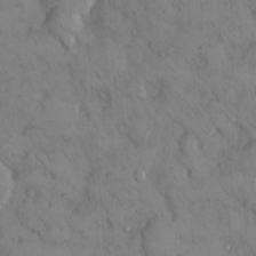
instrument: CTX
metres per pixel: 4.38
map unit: Hto
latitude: 13.1970
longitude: -59.4426
